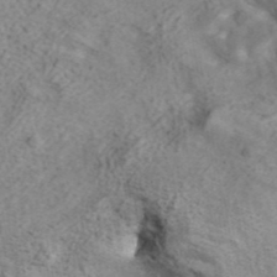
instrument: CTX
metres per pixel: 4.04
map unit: ANa
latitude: 41.6882
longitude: 16.5196
